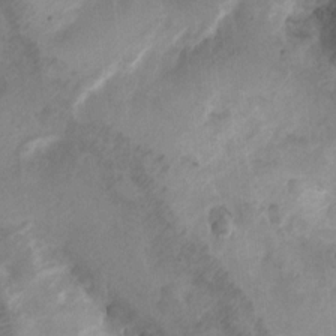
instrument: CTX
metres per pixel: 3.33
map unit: Ht
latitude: 4.7057
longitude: -29.8772
